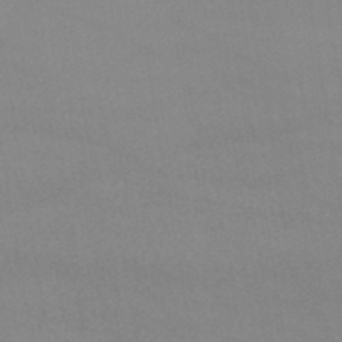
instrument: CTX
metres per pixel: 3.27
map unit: lHb
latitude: -42.0283
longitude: 66.8597
